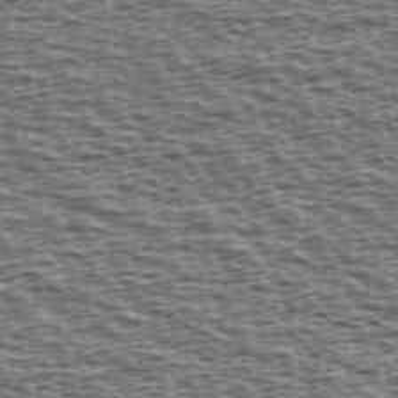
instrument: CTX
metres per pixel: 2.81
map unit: Ave
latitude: 38.9514
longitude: -112.6490
